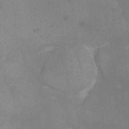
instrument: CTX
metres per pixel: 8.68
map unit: eHh
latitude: -6.0283
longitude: -78.8758
